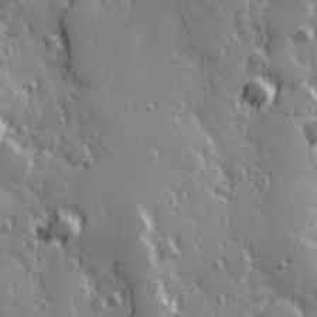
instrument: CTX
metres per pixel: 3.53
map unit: Hve
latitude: 25.8016
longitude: 146.6707
